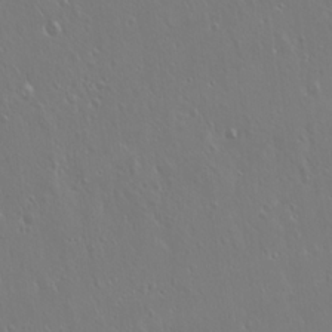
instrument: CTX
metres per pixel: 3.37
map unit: Hto
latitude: 17.8017
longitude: -57.0458
